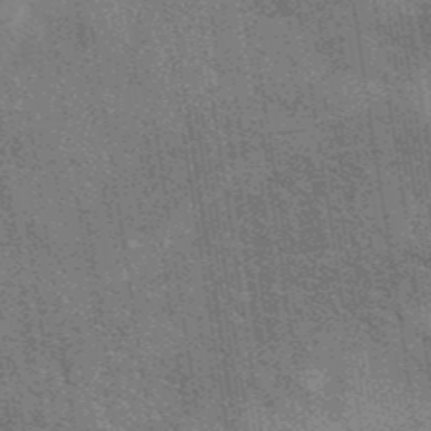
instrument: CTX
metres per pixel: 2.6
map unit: eAb
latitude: 40.4601
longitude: 107.0109
